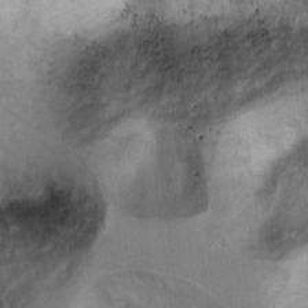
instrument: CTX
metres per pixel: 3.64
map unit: Ht
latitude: 7.0080
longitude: -30.3845
